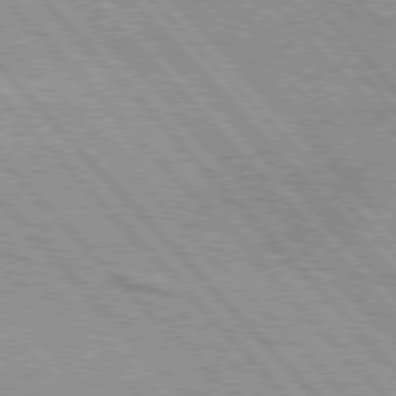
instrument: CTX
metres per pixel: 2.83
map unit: lApd
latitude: 76.3278
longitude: -73.0648
